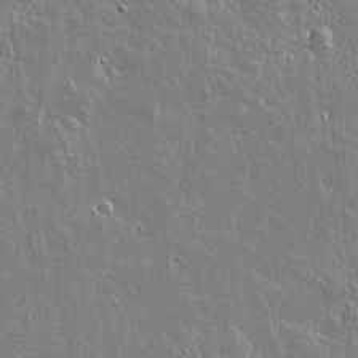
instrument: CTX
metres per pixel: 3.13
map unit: lAvf
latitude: 14.9514
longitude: -128.2711
